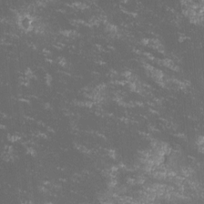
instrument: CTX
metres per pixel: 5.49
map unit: lHvf
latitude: -12.9920
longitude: -99.4993
